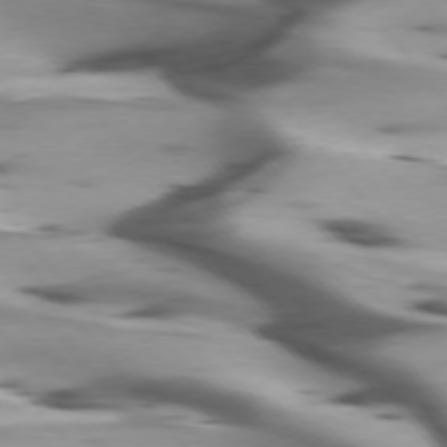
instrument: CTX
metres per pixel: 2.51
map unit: lApd
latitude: 75.4238
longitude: -63.9717
